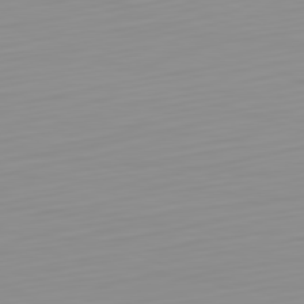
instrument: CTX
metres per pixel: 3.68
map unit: Hpe
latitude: -82.4062
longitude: 16.7652
